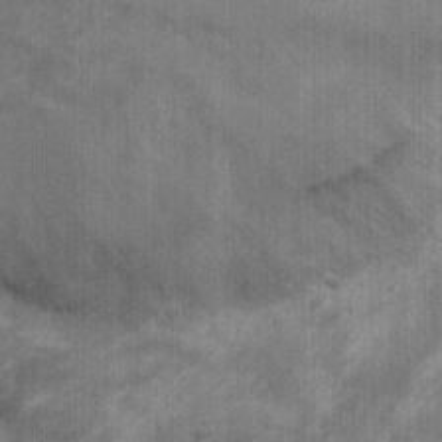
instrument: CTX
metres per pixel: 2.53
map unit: Ht
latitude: 2.6112
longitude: -19.0836
